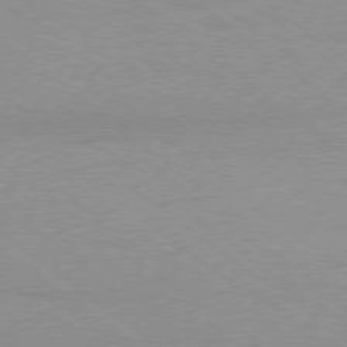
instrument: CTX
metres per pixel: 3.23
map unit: Hpe
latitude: -79.1809
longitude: 7.9367
